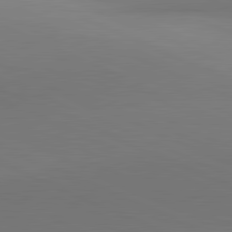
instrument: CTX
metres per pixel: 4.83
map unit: lApd
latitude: 81.5749
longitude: 144.3873
